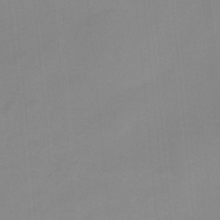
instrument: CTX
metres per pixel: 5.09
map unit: HNb
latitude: -34.2739
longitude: 57.6722
